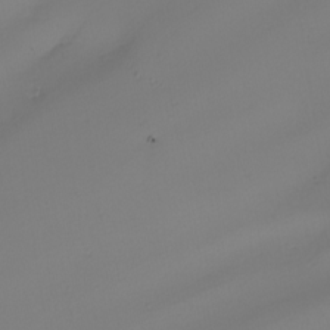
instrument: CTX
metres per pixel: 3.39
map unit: Nhu
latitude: -7.2376
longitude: -95.1214
